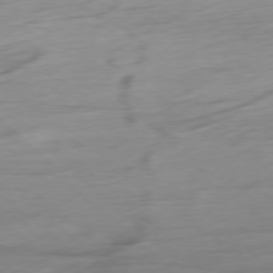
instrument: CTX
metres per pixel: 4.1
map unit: Ap
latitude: -78.3873
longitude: -71.8961
